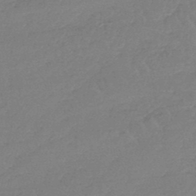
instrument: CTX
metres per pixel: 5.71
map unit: lHb
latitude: -44.8786
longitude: 69.7288
